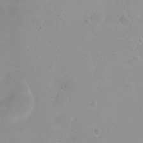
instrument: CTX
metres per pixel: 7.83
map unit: eHh
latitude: 2.0255
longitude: -55.1970
